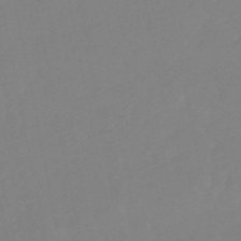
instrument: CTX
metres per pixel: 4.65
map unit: lHb
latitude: -49.4833
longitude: 80.7841
